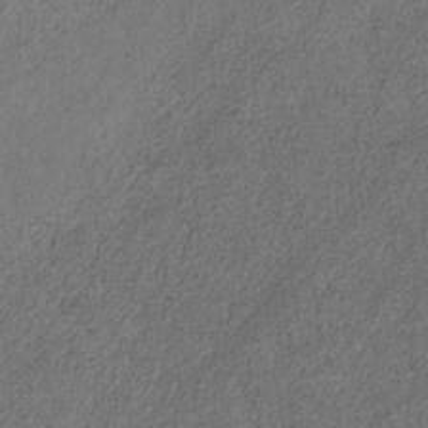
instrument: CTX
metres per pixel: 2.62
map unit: HNb
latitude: -32.1039
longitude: 58.4440
